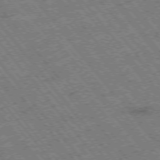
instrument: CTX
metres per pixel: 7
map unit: Hpe
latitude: -75.5966
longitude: -20.2334
